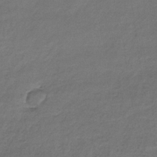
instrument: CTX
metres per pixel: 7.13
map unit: lHb
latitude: -35.5210
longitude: 62.1605
